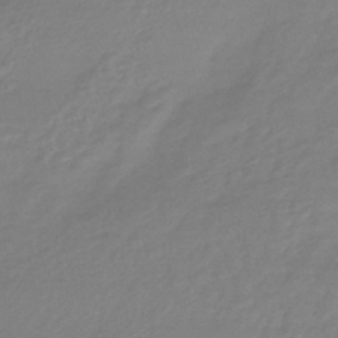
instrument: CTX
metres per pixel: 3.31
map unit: HNhu
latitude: -45.8045
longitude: 92.0661
